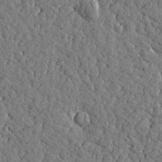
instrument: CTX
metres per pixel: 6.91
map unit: Htu
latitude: 0.2900
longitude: -178.8569
